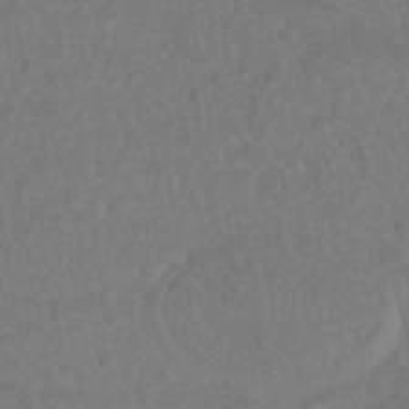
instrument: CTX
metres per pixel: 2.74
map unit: HNhu
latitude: -46.0661
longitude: 96.8597
